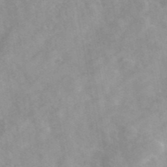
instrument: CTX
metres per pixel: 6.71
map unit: ANa
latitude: 42.1578
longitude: 16.4440
